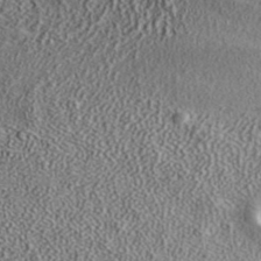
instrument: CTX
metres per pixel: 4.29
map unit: ANa
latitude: 37.9717
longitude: 19.8800
